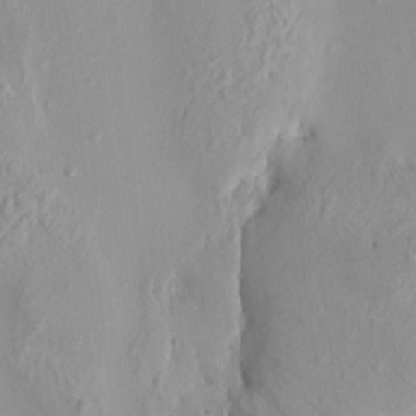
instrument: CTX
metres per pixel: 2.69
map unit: HNhu
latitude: 7.9717
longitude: -1.3103
